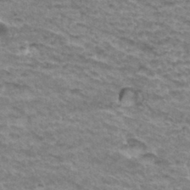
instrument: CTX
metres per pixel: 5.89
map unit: Hto
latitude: 36.1767
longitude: -42.8191
